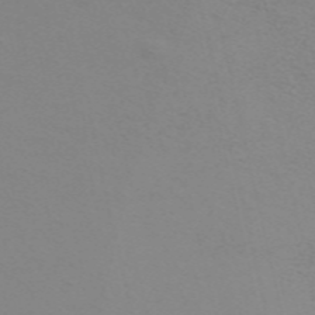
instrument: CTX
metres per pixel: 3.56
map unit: ANa
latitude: 51.6693
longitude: -70.5168
